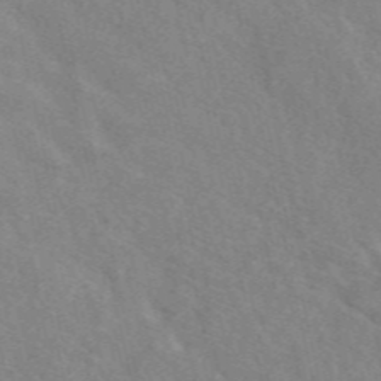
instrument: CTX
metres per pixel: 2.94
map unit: eAb
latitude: 49.8394
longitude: 117.8611
